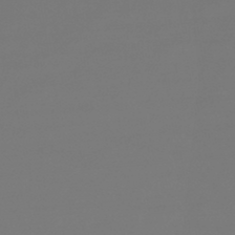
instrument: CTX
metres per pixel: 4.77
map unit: lHb
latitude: -45.6533
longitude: 76.1417
